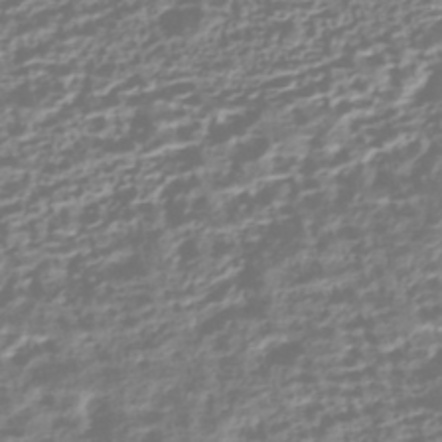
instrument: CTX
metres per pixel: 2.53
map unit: HNhu
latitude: -43.1998
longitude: 106.8030
